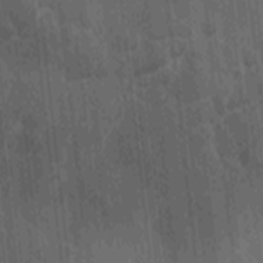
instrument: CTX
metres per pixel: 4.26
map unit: Ave
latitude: -9.4454
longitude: -122.9703
